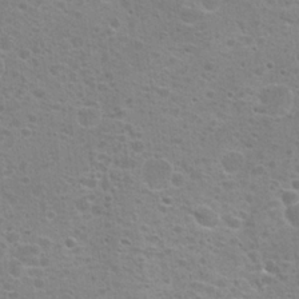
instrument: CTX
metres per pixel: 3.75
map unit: Hto
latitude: 19.5560
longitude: -41.6127
